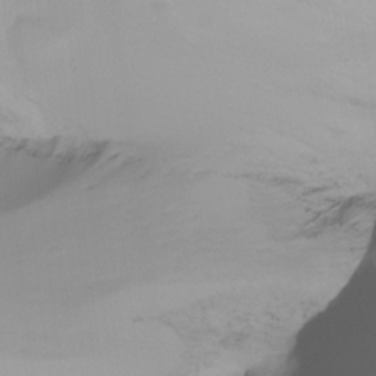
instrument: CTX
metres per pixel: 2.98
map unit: Ht
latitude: -16.6141
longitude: -46.9703
